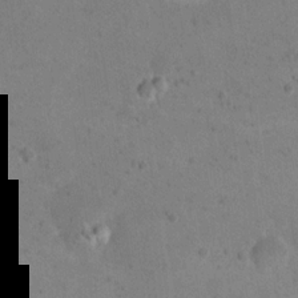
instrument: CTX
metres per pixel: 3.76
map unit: eHh
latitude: 20.1578
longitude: -64.5735
